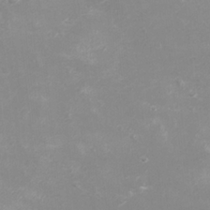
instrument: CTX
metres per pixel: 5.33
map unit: eHh
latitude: -4.2361
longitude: -75.1214
